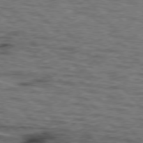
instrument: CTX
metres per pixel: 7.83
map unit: lApd
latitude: 76.5923
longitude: -72.4601
